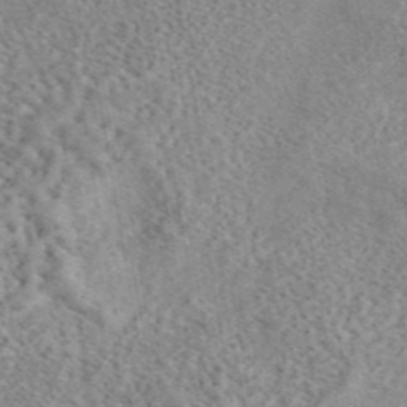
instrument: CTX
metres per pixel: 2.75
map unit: eAb
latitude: 44.2900
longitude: 116.1416
